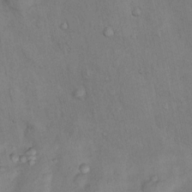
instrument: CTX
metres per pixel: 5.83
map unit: Nhu
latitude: 6.7624
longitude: -24.5167
